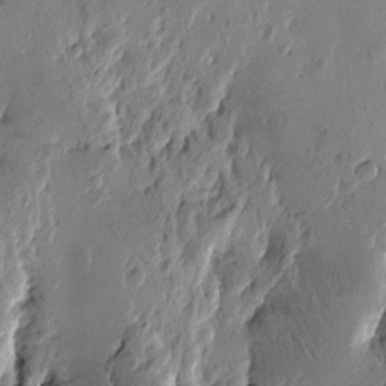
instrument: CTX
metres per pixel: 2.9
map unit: Htu
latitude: -1.5777
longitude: -177.5182
